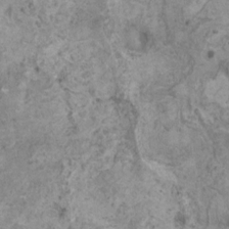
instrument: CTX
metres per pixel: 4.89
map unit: HNhu
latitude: 0.9891
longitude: 0.8786
